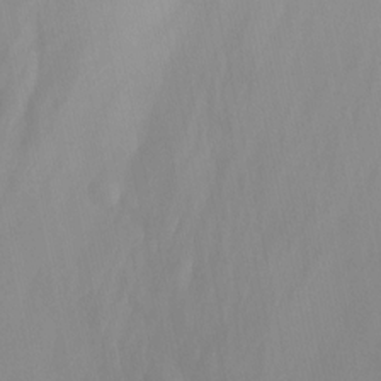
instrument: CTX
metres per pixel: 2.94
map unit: Nhu
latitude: -13.4643
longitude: -65.4049
